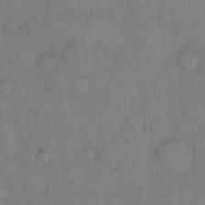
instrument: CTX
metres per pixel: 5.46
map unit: Hto
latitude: 11.0648
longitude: -58.8380
